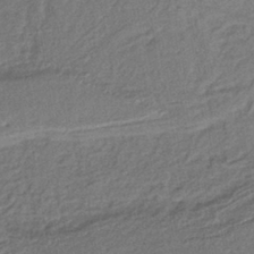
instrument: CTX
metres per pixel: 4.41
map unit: lHb
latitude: -39.5399
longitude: 61.7478
